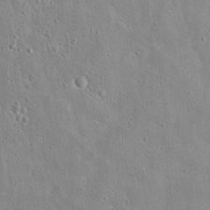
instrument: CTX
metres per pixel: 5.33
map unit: Hto
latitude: 16.2523
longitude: -37.8395
